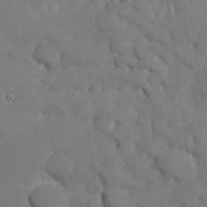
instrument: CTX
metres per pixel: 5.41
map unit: Nhu
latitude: 25.7449
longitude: -70.7246
